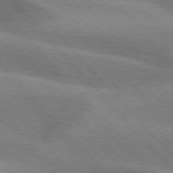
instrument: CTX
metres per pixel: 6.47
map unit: lApd
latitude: 76.0822
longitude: -62.7058
